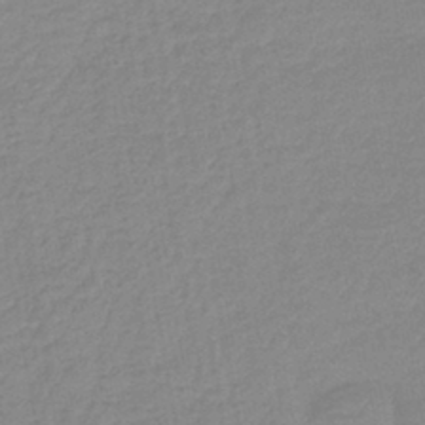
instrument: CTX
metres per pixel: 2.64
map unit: lHb
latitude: -41.8233
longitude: 73.9745
